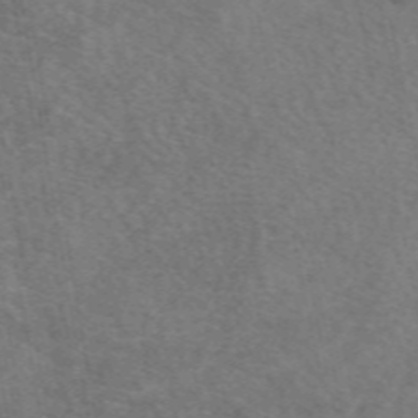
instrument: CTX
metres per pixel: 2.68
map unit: eAb
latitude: 49.6694
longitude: 110.9163
